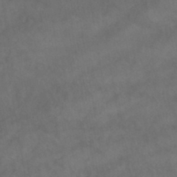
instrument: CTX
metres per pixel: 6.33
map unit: HNb
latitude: -44.8597
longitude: -37.0270
